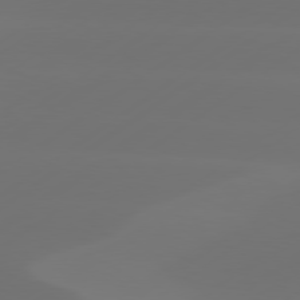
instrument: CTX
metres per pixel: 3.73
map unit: Hpe
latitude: 78.0444
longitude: -128.8380
